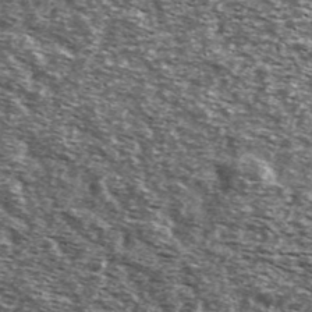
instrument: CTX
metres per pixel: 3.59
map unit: Ave
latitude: 41.2348
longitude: -106.0255
